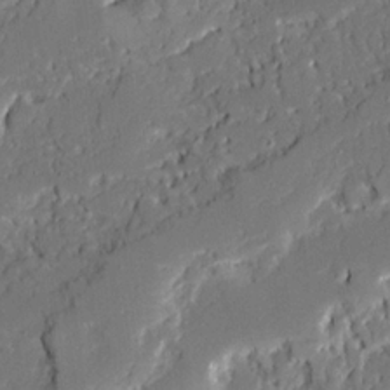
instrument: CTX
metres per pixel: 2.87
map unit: Ave
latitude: 20.4034
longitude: -128.4790
